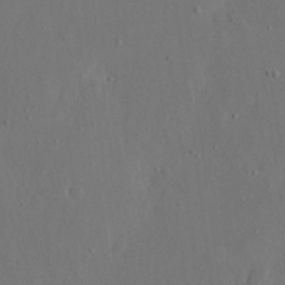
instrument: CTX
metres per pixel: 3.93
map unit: eHh
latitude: 15.8395
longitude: -69.9906
